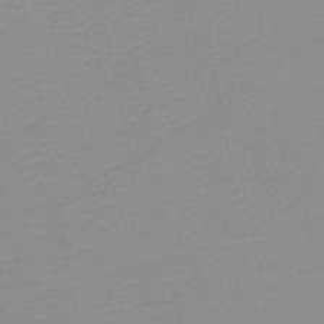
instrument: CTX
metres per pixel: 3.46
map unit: HNb
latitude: -45.1809
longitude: -42.6868
